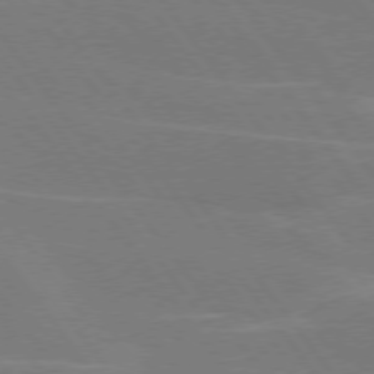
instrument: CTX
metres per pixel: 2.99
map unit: lApd
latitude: 75.2159
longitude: -67.3103
